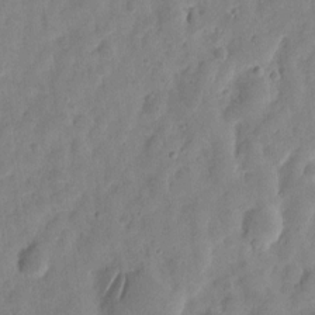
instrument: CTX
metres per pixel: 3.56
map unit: eHh
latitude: 8.9136
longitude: -74.1200
